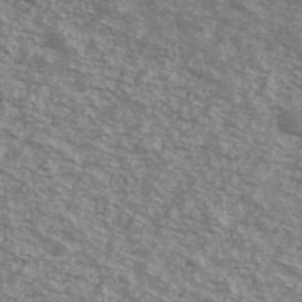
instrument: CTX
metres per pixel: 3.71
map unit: Ave
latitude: 40.6112
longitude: -109.1403
